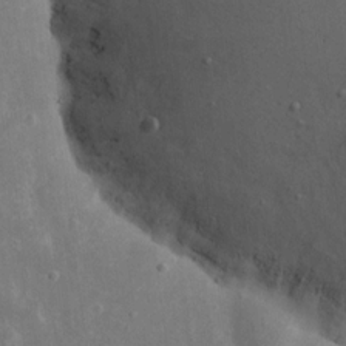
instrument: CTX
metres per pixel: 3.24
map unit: eHh
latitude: 16.4979
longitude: -72.1389
